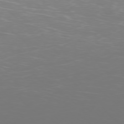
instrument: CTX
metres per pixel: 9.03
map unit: Ap
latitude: -77.1998
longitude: -81.3104
